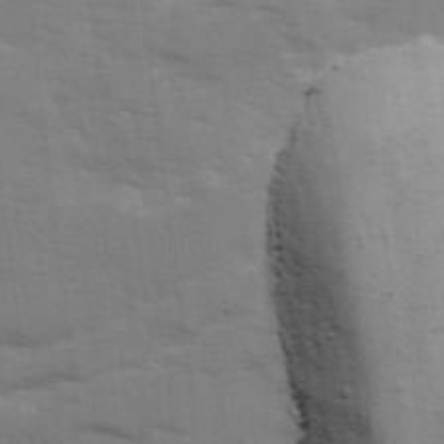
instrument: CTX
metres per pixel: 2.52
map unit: Ave
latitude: 13.2915
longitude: -102.3467
